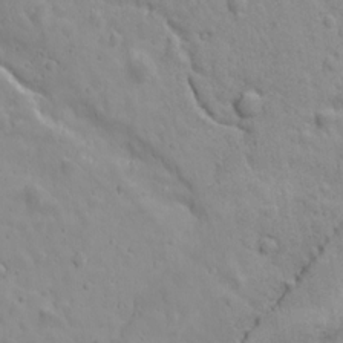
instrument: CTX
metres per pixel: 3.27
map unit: Ave
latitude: 17.8772
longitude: -133.1970
